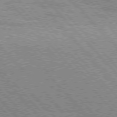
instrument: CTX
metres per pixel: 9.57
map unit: Hpe
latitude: 76.1389
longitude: -151.2726
